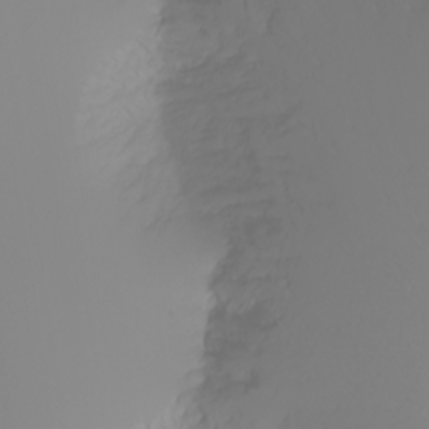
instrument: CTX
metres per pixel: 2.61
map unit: Nhu
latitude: -4.0283
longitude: -84.4034
